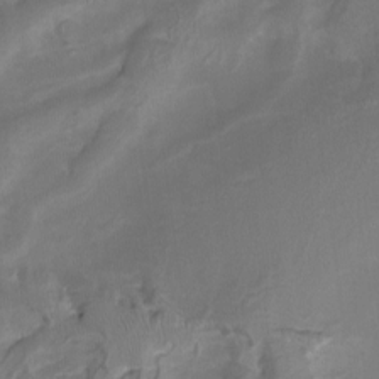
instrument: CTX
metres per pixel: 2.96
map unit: Nhu
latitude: -9.4832
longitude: -77.2726
